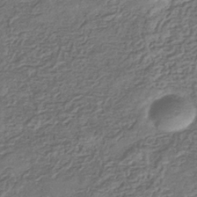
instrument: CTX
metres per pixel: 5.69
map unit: eHb
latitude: -34.5952
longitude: 80.0283
